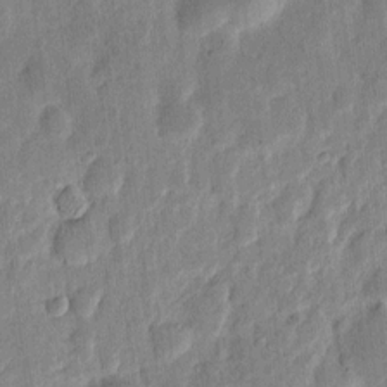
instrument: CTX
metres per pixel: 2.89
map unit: eHh
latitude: 6.8002
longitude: -71.3481
